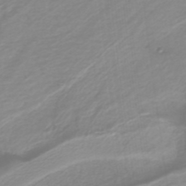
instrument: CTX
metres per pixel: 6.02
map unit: lHb
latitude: -40.2928
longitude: 52.7085
